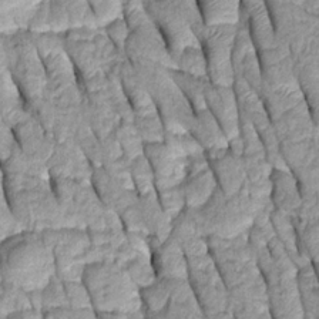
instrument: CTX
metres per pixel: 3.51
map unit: Htu
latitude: -0.0472
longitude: 150.3117
